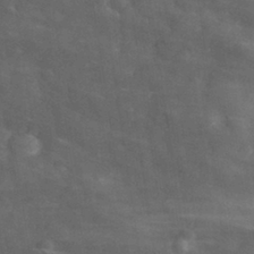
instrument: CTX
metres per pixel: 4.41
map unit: eHh
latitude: 31.1215
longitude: -72.5357
